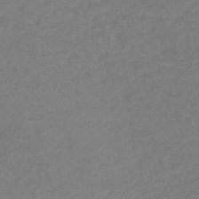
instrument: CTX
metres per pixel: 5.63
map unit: lHb
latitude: -44.7841
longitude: 60.2173
